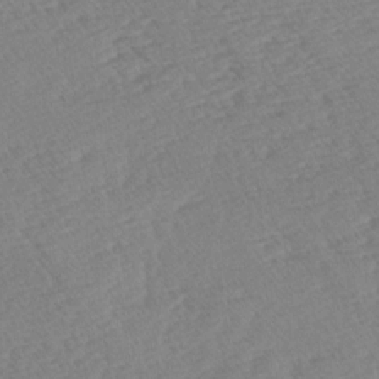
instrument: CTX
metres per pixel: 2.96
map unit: lAa
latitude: -2.6518
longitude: -127.4804
